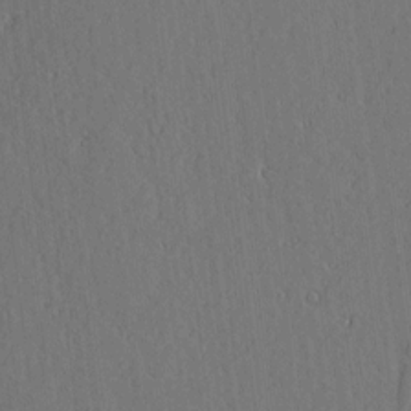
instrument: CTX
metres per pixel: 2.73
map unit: Aa
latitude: 9.8961
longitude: -129.9150
